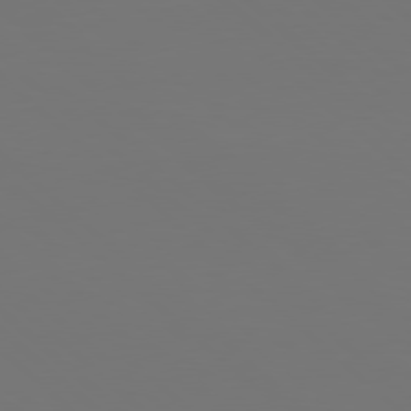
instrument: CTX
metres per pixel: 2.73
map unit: Hpe
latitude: 78.0822
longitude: -171.8394
